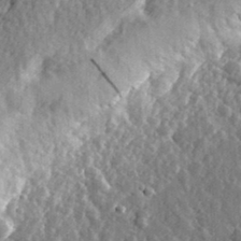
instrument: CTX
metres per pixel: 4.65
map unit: eHh
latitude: 33.9528
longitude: -80.3278
